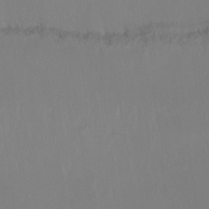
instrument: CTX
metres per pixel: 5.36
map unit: Ht
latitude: -15.1998
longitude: -50.0255
